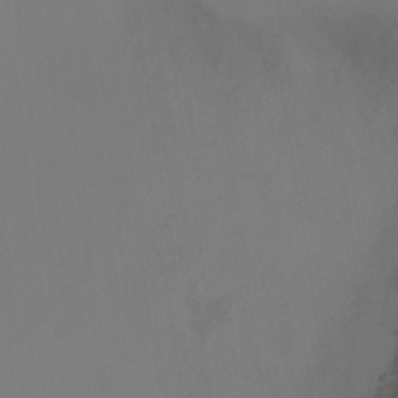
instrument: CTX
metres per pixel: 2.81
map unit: eHh
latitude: -5.7288
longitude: -87.7449
